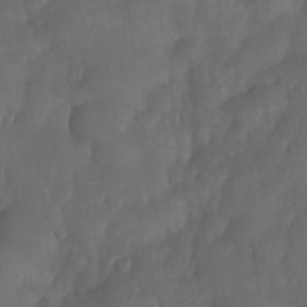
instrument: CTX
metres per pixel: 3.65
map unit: Nhe
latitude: -33.4455
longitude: -145.6127
